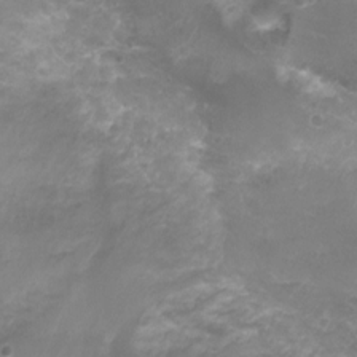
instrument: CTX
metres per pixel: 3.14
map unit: Nhu
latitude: 4.4412
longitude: -17.5560
